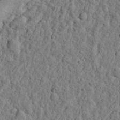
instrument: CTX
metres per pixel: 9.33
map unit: eHh
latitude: 26.8380
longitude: -77.7071
